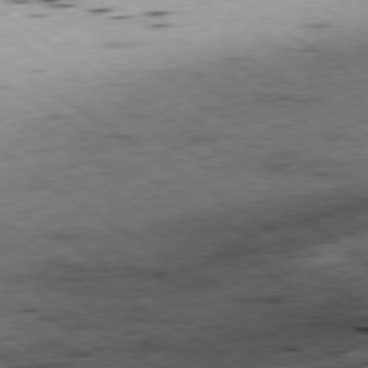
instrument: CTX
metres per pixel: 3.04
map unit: Hpe
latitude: -79.4265
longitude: -20.3468
